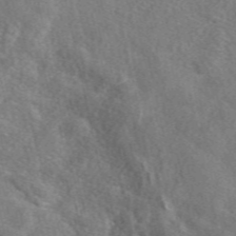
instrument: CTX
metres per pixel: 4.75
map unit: eAb
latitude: 48.7057
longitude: 113.3321
